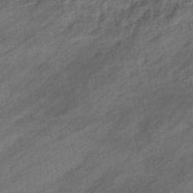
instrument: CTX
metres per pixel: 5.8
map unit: eHb
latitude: -43.3887
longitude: 85.5777
